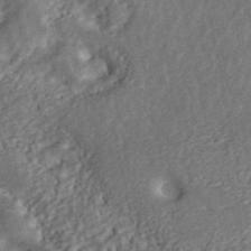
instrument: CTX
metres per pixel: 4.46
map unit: ANa
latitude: 45.4048
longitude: 25.6155
